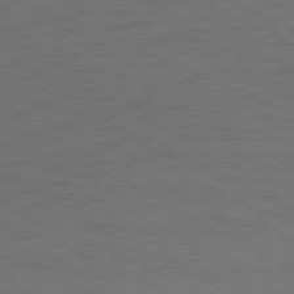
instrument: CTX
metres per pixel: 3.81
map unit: Ap
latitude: -77.3132
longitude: -75.1403
